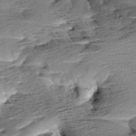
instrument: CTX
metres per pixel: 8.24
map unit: Aa
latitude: 6.6868
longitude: -137.2915
